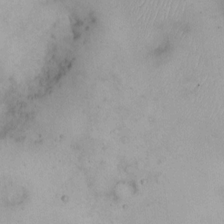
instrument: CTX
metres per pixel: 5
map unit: Hto
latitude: 11.0270
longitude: -59.1214
